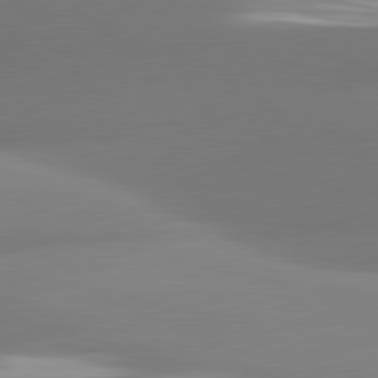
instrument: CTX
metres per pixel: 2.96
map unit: lApd
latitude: 80.8380
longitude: -161.2915
